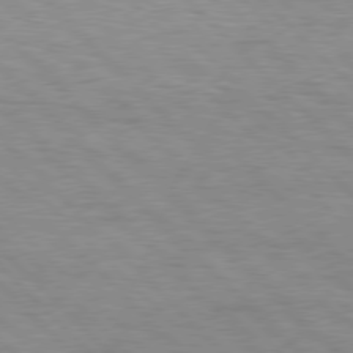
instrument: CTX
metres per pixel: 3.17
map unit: Hpe
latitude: 77.5938
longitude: -154.4223
